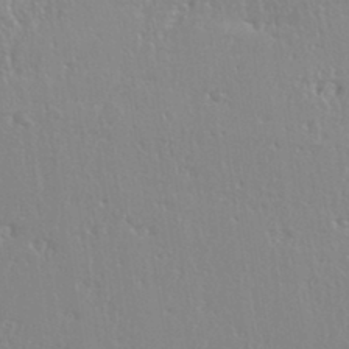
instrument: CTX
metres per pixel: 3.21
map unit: eHh
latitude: 35.1403
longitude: -132.4790
